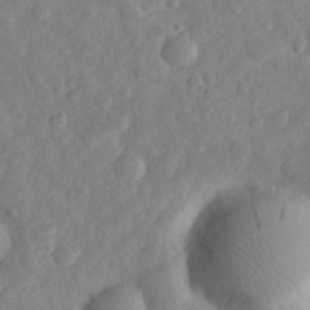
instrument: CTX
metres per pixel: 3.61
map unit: eHh
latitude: 31.0270
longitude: -70.6490
